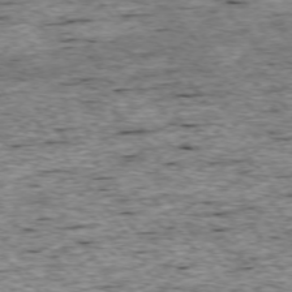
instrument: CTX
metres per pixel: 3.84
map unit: Ap
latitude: -74.8975
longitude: -87.1781
